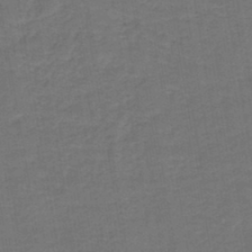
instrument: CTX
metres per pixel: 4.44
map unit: HNb
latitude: -43.5399
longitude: 51.6533
